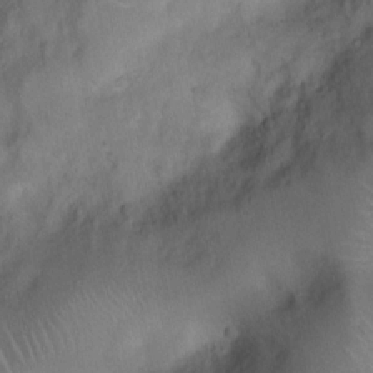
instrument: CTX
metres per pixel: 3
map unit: Nhu
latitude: 4.8191
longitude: -24.4412
